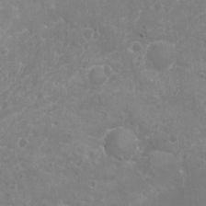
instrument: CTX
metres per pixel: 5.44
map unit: Nhu
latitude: -17.5211
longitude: -57.7449
